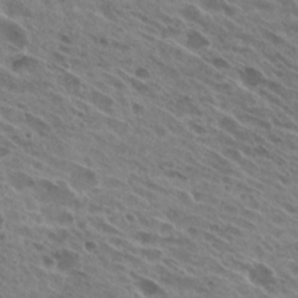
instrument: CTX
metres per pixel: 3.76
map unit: Hto
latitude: 25.8583
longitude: -40.4412
